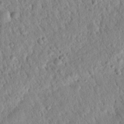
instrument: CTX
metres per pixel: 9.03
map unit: Nhu
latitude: 21.6694
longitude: -77.3292
